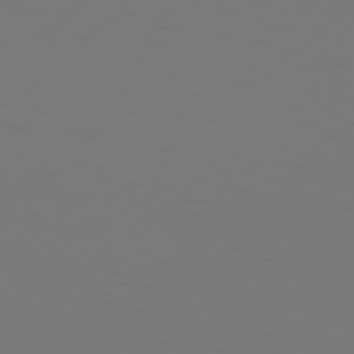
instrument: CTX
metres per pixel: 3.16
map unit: Hpe
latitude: 76.6301
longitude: -130.9892
